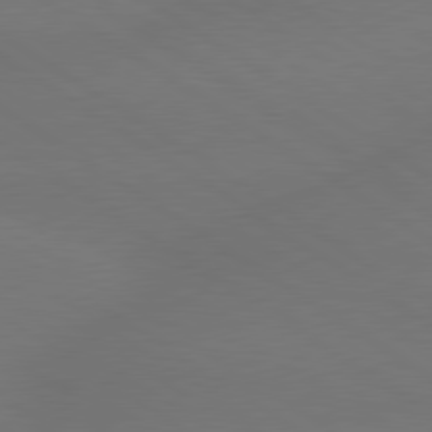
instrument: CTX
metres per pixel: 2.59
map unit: lApd
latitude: 79.7828
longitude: -151.8772
